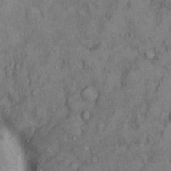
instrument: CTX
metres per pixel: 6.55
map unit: Hto
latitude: 8.7057
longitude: -59.6694
